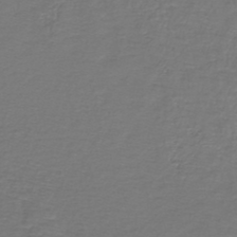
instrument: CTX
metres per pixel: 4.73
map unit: lHb
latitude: -43.4643
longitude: 57.2943
